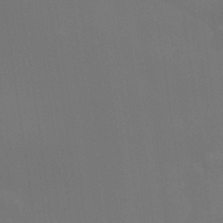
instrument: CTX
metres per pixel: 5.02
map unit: Htu
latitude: -14.2173
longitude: -48.1389
